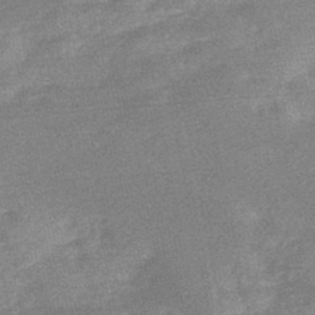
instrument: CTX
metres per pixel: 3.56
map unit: HNb
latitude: -48.1039
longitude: 57.6533
